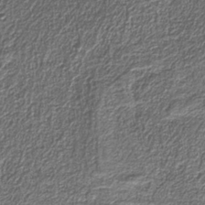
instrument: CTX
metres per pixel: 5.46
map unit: eAb
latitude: -39.9367
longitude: 51.4076
